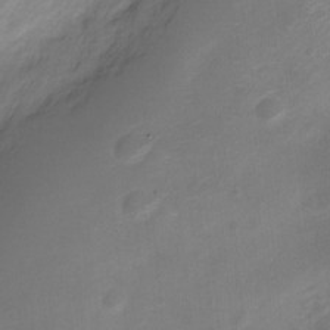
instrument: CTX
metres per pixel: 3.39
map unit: Nve
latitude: -20.7652
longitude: 107.1998
